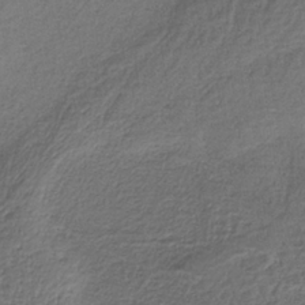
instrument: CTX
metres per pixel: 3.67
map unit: HNb
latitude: -35.8989
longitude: 58.6707
